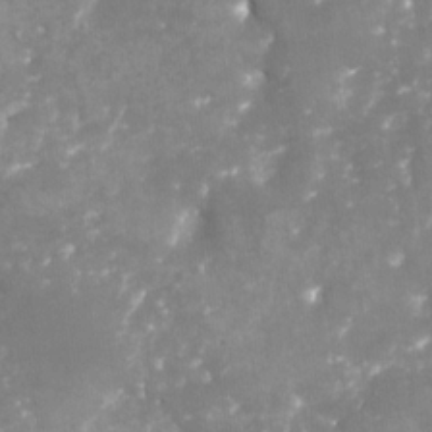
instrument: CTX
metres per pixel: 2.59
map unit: Nhu
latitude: -29.2376
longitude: -64.4223
